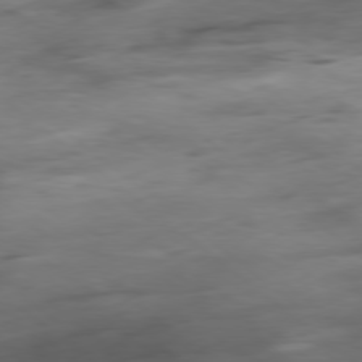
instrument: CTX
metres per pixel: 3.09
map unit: Hpe
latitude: -78.9730
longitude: -18.3467
